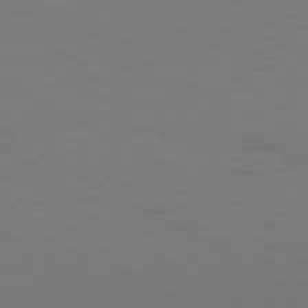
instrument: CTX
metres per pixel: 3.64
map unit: Ap
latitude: -79.8989
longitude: -70.9325
